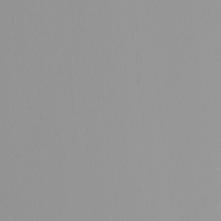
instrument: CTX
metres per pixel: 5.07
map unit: Nhu
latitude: -6.5573
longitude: -96.3467
